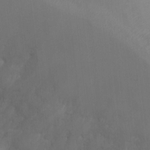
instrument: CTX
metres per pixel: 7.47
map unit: Ht
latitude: -3.7099
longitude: -28.5168
